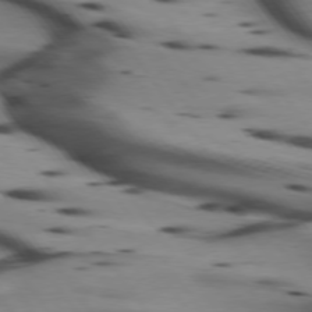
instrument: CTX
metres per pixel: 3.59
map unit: lApd
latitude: 75.0270
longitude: -64.8758
